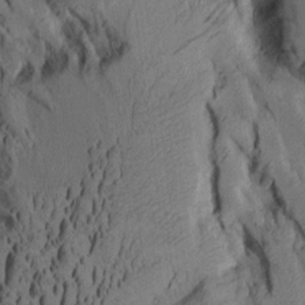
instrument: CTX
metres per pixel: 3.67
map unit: Aa
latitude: 8.4601
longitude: -127.4427
